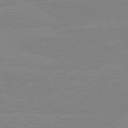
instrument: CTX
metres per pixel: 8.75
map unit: lApd
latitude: 80.1767
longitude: -125.5938
